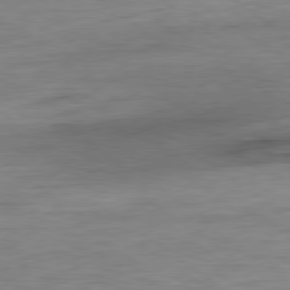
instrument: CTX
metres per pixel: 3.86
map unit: Ap
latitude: -80.3684
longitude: -80.9892
